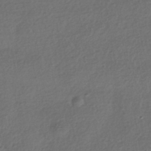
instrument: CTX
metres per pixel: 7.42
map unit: HNhu
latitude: -42.4062
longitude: 96.6519
